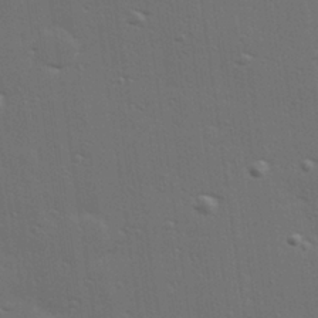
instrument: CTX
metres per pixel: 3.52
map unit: Hve
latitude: 27.9150
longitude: -91.6127
